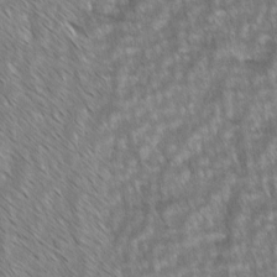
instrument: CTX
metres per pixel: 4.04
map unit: lAvf
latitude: -2.0283
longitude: -113.8772
